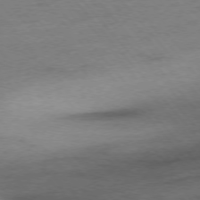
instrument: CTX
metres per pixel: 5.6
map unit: Hpe
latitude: -76.5007
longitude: -12.1389
